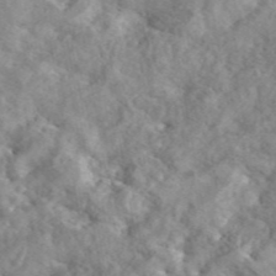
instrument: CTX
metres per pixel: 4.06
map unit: eAb
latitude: 45.4048
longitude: 128.7085
